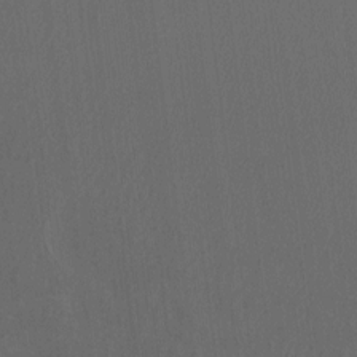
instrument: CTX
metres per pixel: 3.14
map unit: Htu
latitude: -6.6518
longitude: -68.4979
